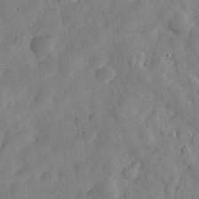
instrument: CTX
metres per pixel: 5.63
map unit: eHh
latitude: 30.3090
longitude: -73.7450
